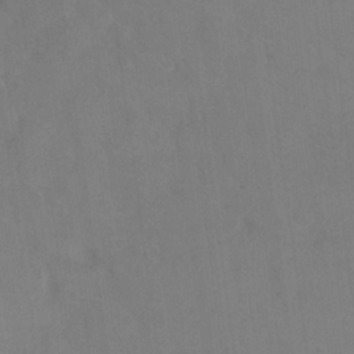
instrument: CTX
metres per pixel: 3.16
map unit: eHh
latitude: 18.2144
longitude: -66.0255
